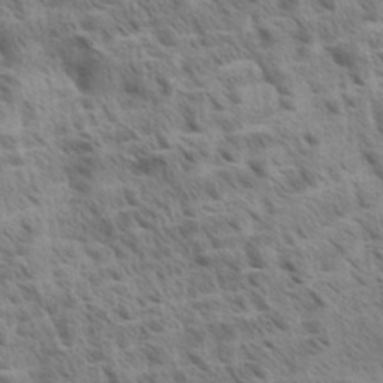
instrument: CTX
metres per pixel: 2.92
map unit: Aa
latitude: 33.2159
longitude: -140.8946
